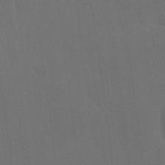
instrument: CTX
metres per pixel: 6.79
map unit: eHh
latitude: 18.9891
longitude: -66.5734
